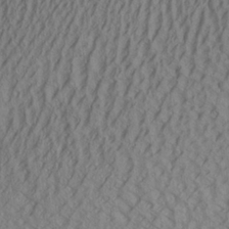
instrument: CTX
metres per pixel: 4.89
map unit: Aa
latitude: 25.4426
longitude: -136.1011
